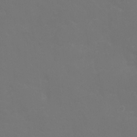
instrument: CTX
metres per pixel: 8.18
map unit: Ht
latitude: -2.9919
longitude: -19.1970
